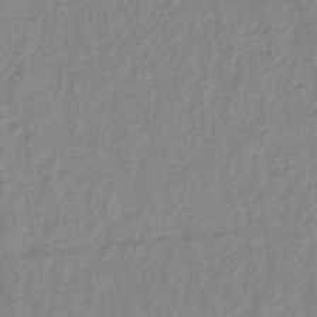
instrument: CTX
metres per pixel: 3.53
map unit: lHb
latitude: -35.4643
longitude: 71.8045
